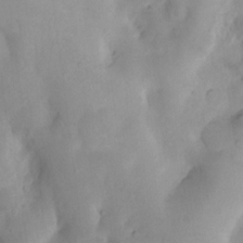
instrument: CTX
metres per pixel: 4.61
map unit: Nhu
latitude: 7.8205
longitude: -22.5735
